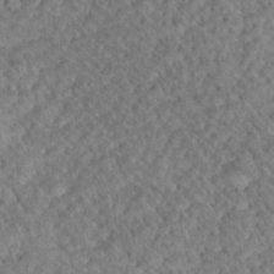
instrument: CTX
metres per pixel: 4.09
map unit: Nhu
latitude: 17.1025
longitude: -33.0081
